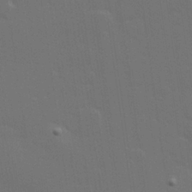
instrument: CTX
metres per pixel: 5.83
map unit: Hve
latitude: 27.8583
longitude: -92.9324
